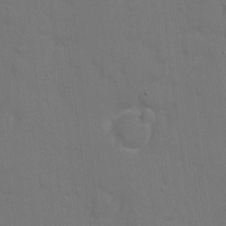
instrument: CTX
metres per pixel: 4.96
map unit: eHh
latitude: 6.8380
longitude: -67.6127
